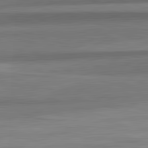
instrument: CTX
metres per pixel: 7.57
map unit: lApd
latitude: 82.7813
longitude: 177.8233
